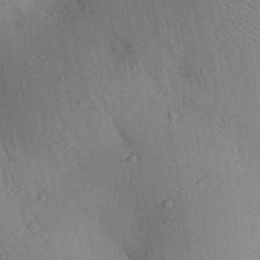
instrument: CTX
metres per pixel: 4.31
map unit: Aa
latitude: 26.9892
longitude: -148.0822
